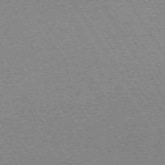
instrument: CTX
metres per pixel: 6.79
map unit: Ap
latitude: -73.6722
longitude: -72.4601
